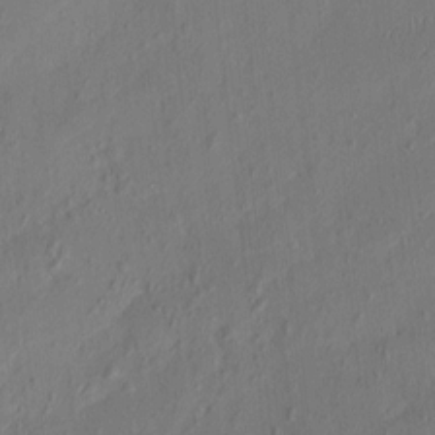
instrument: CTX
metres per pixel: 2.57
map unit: HNhu
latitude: 2.9513
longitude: -6.9514
